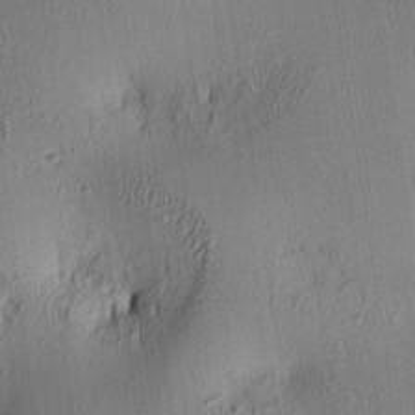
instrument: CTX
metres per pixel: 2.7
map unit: lAa
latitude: 5.6505
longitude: -113.3859
